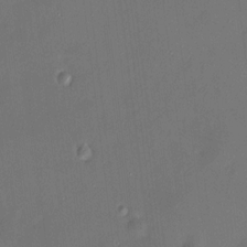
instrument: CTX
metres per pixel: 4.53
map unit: HNhu
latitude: 8.4979
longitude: 8.1606
